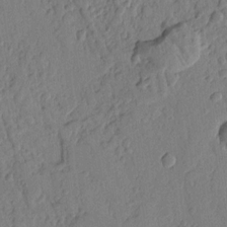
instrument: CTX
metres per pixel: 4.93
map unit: Ht
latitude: 9.8961
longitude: -78.6302
